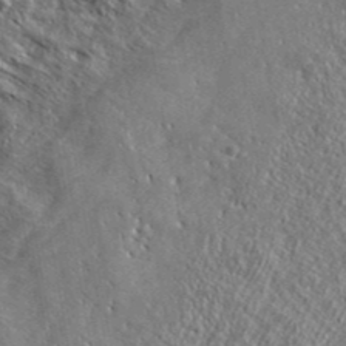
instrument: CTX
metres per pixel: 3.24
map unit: ANa
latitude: 42.7057
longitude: -88.6491
